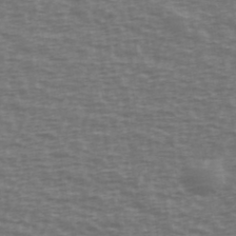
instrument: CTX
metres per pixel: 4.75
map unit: Ave
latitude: 38.7813
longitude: -113.0836
